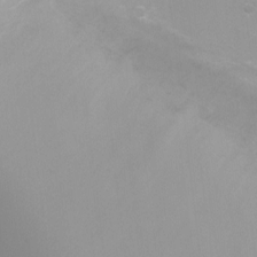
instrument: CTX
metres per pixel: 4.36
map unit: Ht
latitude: -0.9353
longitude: -19.1970
